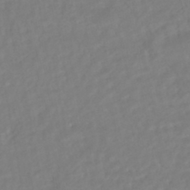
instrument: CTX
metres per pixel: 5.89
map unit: HNhu
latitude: -45.1620
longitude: 103.2376
